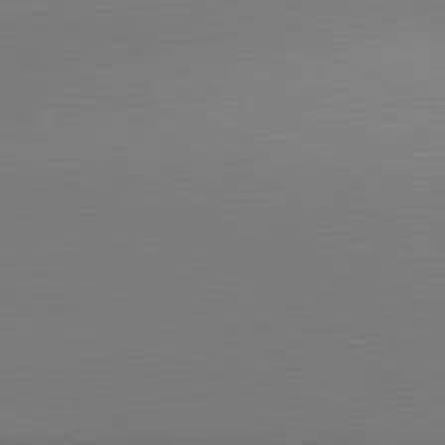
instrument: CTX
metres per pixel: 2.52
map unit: lApd
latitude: 80.7435
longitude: 155.8045
